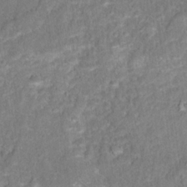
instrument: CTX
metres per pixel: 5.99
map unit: Hto
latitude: 16.7246
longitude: -42.4979
